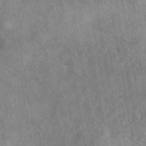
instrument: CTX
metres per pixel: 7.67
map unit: eAb
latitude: 41.9717
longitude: 109.8422
